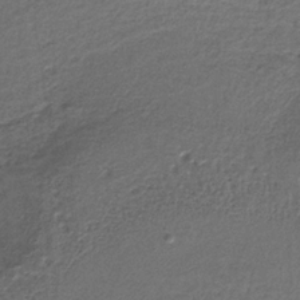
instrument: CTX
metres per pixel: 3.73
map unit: lHb
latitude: -34.6141
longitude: 61.7478
